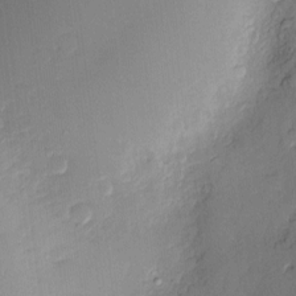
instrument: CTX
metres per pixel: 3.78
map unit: Nve
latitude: -7.6155
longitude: 175.0297
